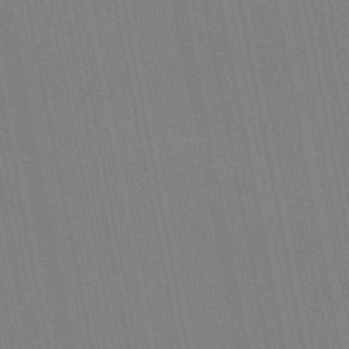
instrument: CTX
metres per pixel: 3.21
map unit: lHb
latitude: -47.7288
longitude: 78.3306
